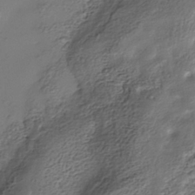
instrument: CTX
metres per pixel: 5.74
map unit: Nhe
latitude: -38.6330
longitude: -117.2348
